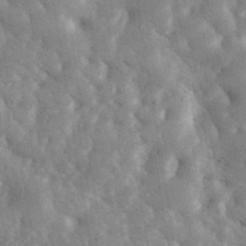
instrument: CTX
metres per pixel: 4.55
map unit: eHh
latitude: 34.6868
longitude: -68.4412
